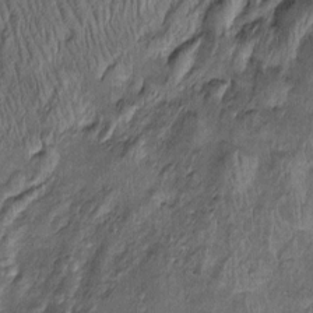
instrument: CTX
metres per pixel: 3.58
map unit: Htu
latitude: -5.6533
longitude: 158.5574
